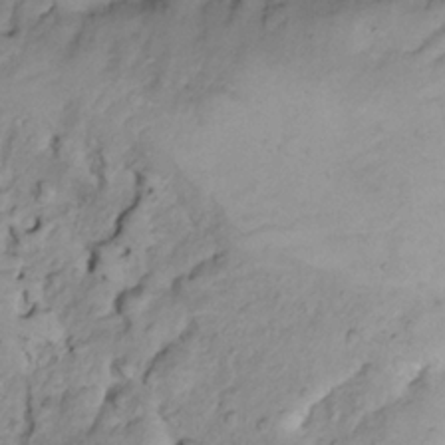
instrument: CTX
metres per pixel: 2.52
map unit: Nhe
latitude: -1.5022
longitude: -58.3656
